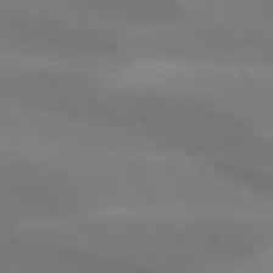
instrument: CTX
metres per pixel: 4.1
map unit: lApd
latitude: 73.6505
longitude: -48.9136
